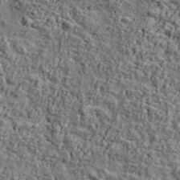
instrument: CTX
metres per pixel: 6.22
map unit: Ave
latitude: 42.7246
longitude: -111.1592
